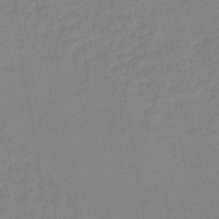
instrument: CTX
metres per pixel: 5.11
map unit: lHb
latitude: -40.5951
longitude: 74.4062
